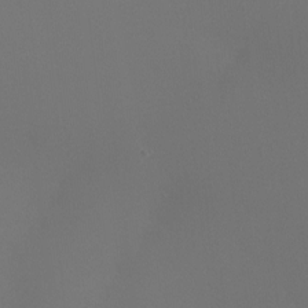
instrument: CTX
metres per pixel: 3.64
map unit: Ht
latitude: -9.2187
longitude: -31.9339
